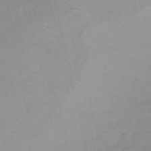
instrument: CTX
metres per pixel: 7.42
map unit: HNhu
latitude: -48.7841
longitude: 100.0094
